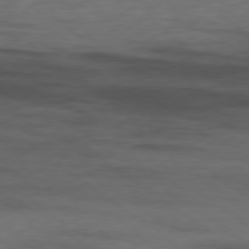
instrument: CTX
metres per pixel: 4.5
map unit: Hpe
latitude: -78.7274
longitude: -17.5182
